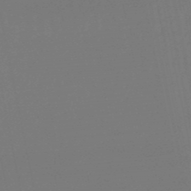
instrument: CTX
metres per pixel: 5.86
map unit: lHb
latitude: -49.7478
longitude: 78.9541
